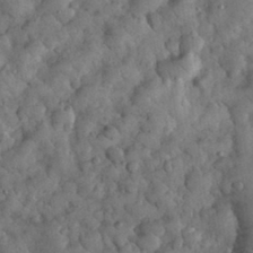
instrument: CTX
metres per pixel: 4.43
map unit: eHh
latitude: 32.8758
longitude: -69.3482
